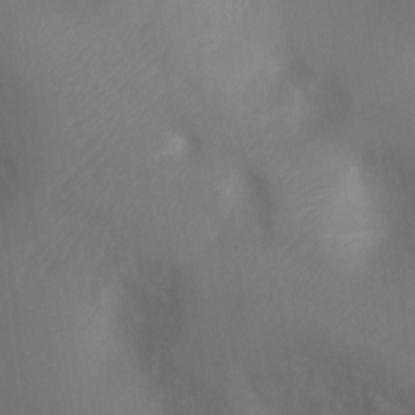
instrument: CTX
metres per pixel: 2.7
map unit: Ht
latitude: -3.1998
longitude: -28.7057
